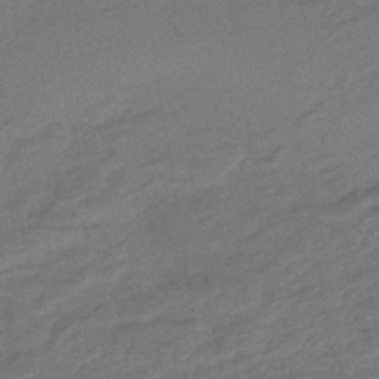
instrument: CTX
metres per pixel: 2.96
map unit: HNhu
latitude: -46.5573
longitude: 91.1431
